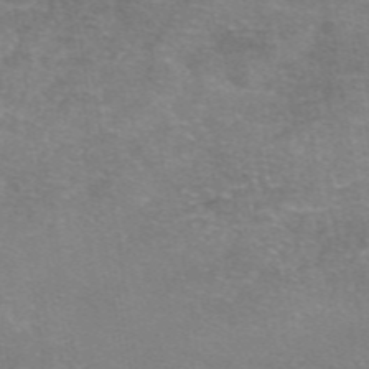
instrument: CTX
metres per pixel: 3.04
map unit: eAb
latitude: 46.8191
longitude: 102.2928
